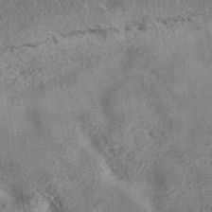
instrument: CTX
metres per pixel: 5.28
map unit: eAb
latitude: 35.0458
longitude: 110.7274
